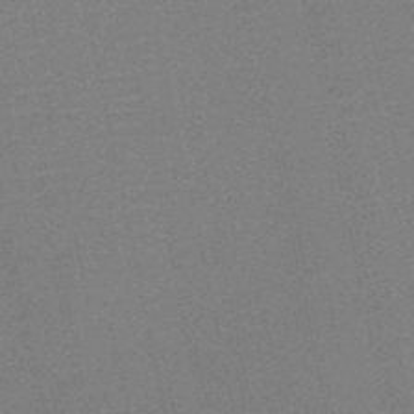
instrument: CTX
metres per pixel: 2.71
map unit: HNb
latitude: -52.3873
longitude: -47.7828
